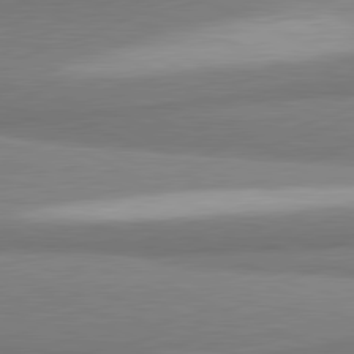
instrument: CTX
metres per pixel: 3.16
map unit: lApd
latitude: 81.2726
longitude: 165.6533
